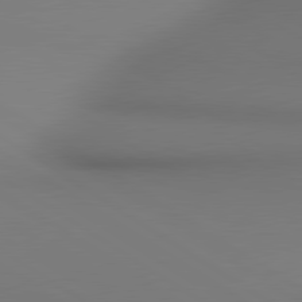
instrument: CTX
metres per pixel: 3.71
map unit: lApd
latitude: 80.4790
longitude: 138.5574
